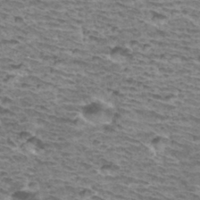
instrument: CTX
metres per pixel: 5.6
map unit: Hto
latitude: 34.2711
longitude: -39.9717
